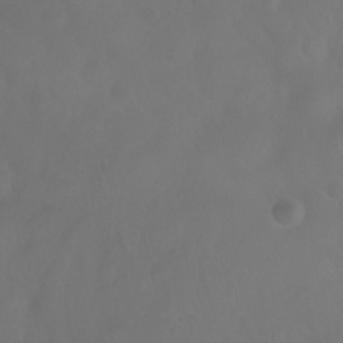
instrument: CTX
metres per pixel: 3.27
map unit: Nhu
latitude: 28.1011
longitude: -65.3671
